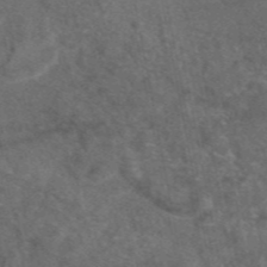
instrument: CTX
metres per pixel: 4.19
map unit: eAb
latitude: 47.4805
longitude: 111.7666
